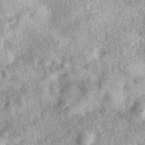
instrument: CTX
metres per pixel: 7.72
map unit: eAb
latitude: 39.6694
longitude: 110.1984
